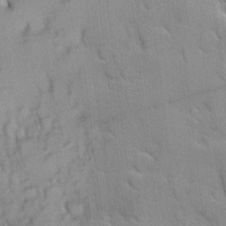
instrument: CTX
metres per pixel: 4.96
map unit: Ave
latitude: 9.7072
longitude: -102.8758
